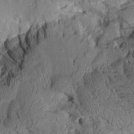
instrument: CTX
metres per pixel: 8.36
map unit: Aa
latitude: 8.8380
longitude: -128.2333
